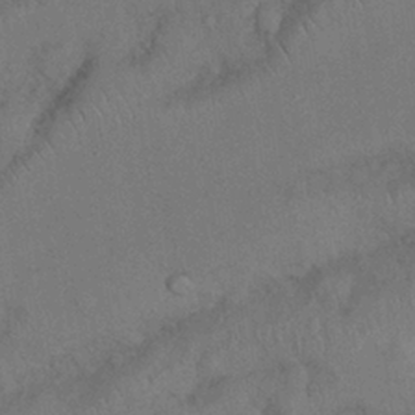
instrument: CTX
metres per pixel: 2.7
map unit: Nhu
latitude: 27.3860
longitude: -70.1389
